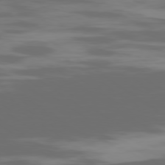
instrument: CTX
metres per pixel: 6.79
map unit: Ap
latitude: -79.5399
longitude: -103.2348
